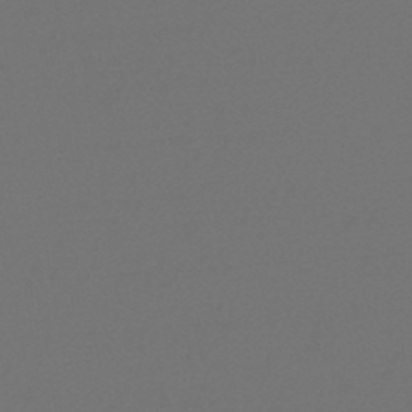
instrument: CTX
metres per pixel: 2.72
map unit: lHb
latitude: -47.2754
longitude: 63.7288
